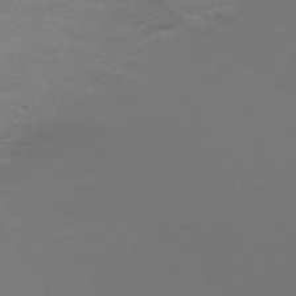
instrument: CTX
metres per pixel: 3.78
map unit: Nve
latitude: -59.3698
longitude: 56.2739
